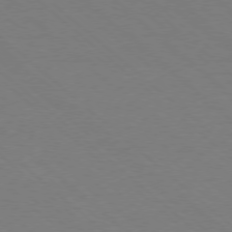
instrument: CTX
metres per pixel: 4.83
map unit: Ap
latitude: -78.2361
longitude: -84.4790
